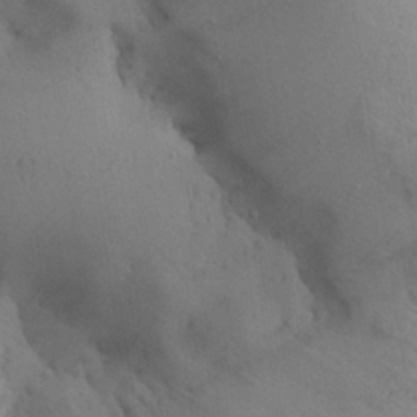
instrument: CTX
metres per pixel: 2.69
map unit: Aa
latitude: 26.7813
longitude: -132.3278
